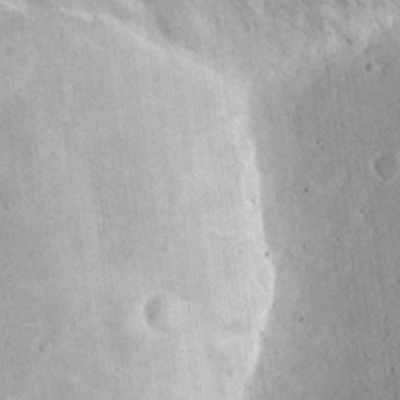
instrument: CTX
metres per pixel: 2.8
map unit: eHh
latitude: 16.2145
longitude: -71.2915
